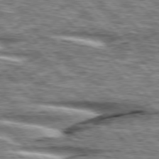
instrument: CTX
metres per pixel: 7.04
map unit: lApd
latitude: 76.3845
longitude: -83.1025
